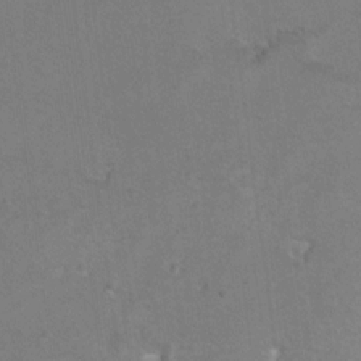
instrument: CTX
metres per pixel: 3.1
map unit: Hto
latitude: 9.0270
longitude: -34.6679
